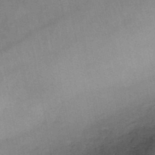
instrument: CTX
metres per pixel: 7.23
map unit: HNb
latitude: -46.8786
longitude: -35.8205
